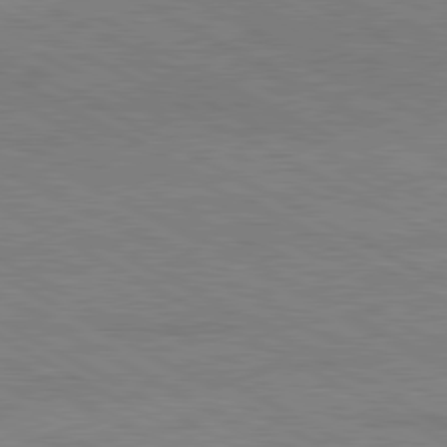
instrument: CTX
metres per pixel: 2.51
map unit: Ap
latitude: -81.8612
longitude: -73.3671
